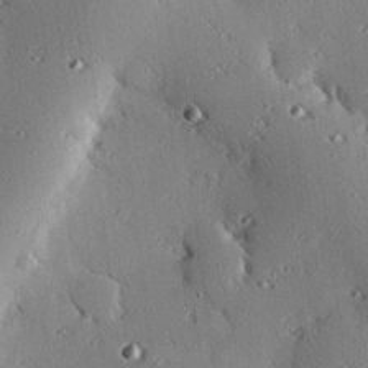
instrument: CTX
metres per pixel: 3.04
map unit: eHh
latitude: 22.4412
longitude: -90.3845
